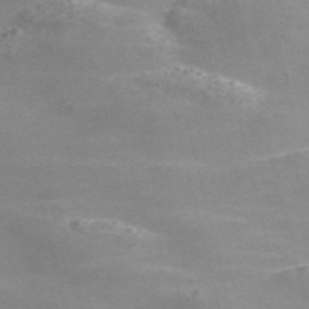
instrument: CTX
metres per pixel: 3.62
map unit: Nve
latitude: -58.2739
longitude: 63.1431
